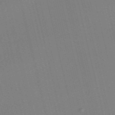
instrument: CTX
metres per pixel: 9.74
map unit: Nve
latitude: -58.8030
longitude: 50.9731
